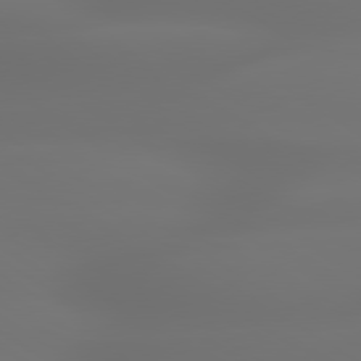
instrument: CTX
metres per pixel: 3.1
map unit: lApd
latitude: 79.6505
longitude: -137.8206
